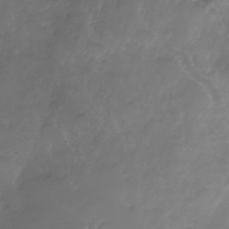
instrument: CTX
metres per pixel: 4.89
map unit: Nhe
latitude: -33.1431
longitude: -92.5356
